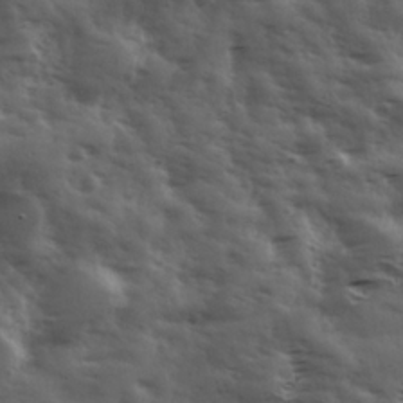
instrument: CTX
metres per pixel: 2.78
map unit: Ave
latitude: 18.4034
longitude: -131.9528
